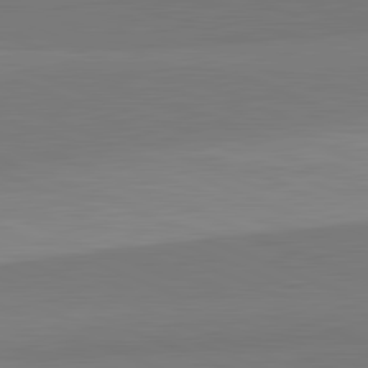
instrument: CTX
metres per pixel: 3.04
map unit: lApd
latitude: 82.5356
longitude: 156.4629
